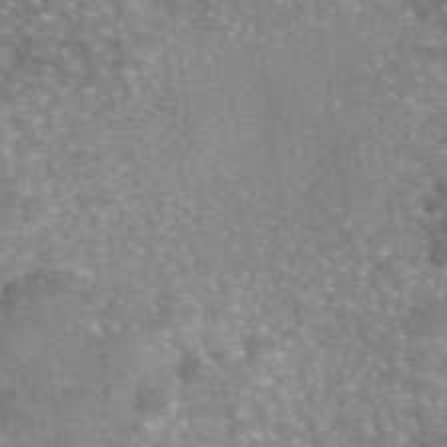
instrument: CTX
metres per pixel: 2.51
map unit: eAb
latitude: 45.5938
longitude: 105.2565
